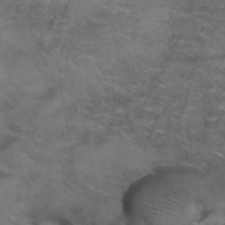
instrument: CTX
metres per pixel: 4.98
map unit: Hto
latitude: 39.7072
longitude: -42.1389
